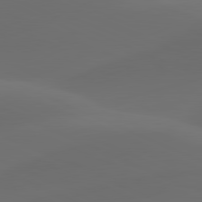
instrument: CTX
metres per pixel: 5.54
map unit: lApd
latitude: 80.7624
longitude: -83.3292
